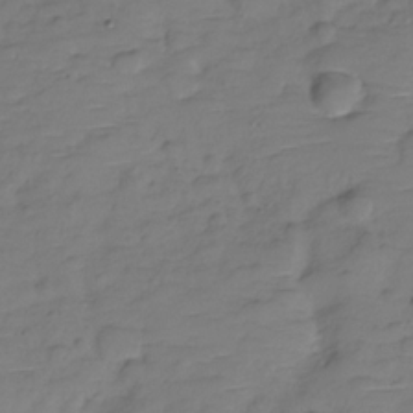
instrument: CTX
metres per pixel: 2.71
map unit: Hve
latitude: -29.4643
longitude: 90.5385
